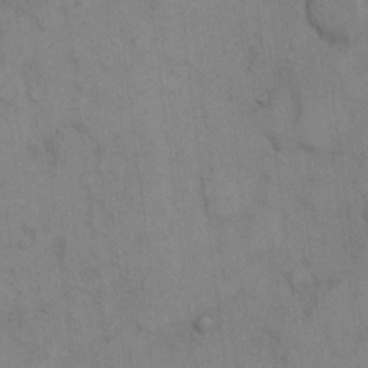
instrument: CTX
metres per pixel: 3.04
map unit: Hto
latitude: 8.2334
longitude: -61.0647
